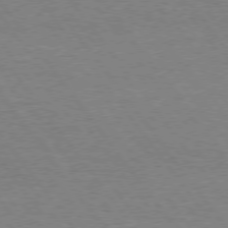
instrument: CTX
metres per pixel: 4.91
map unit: Hpe
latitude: 74.9325
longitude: -150.8758
